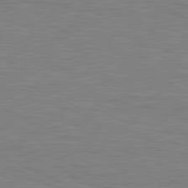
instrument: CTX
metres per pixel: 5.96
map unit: lApd
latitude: 81.1403
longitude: -170.7057
